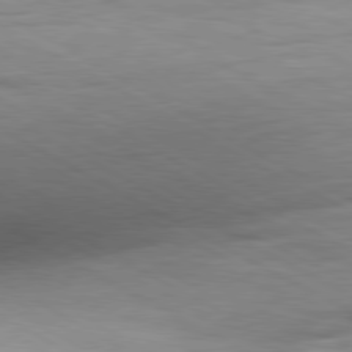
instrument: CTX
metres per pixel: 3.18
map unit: Ap
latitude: -81.4266
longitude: -79.7828
